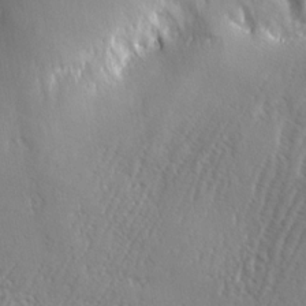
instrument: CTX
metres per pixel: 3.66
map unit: Ave
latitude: -6.2550
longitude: -120.1578
